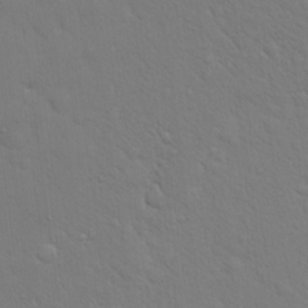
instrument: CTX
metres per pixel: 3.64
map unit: eHh
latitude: 18.3467
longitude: -62.9703
